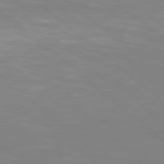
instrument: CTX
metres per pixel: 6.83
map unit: Hpe
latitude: 77.7827
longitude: -133.9150
